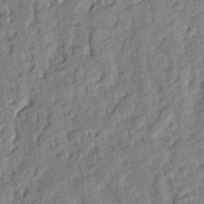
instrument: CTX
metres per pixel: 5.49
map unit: eHh
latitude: 7.0836
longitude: -75.8394
